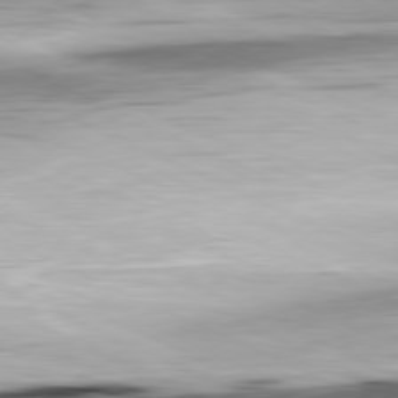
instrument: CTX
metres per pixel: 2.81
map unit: Ap
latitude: -81.3510
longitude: -68.9703
